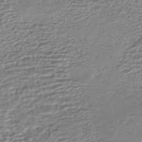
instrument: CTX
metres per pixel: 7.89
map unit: HNhu
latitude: -44.5196
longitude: 101.1620
